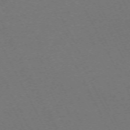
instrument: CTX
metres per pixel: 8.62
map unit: Hpe
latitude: -70.9353
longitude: 16.6708
